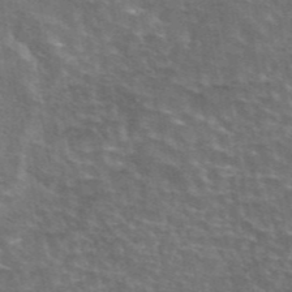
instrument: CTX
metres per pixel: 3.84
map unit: eAb
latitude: 44.7813
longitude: 107.3321
